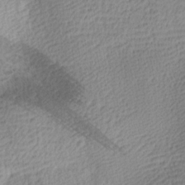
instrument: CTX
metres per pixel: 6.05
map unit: lAa
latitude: -9.2565
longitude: -125.1403
